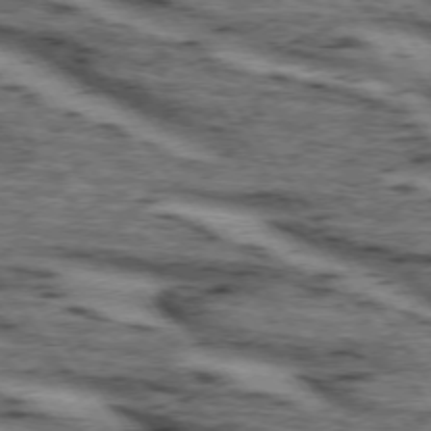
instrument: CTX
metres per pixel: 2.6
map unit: lApd
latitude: 73.6883
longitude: -73.3671
